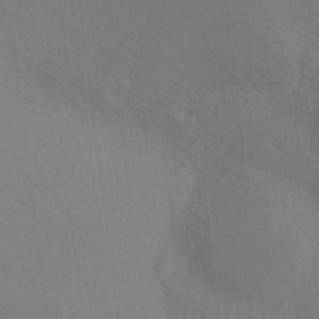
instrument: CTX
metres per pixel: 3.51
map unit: Ht
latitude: -15.5022
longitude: -42.3467
